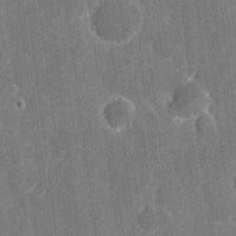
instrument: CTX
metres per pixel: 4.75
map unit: eHh
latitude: 5.7072
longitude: -67.9339
